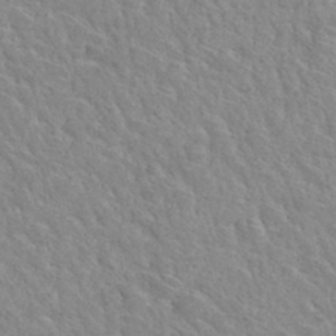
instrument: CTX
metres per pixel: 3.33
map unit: Hto
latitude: 34.3467
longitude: -49.9528
